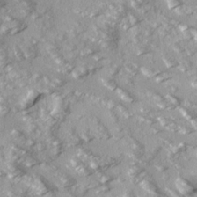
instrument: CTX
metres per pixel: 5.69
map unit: Ave
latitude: 16.1011
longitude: -130.2145
